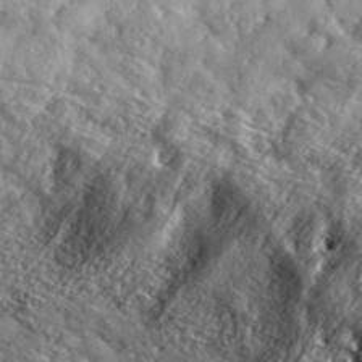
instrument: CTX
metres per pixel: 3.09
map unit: lHvf
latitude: 34.8947
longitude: -88.4601
